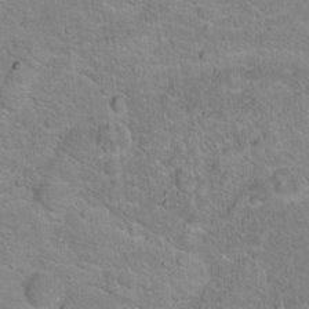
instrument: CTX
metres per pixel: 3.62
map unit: Hto
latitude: 17.6127
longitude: -36.7813
